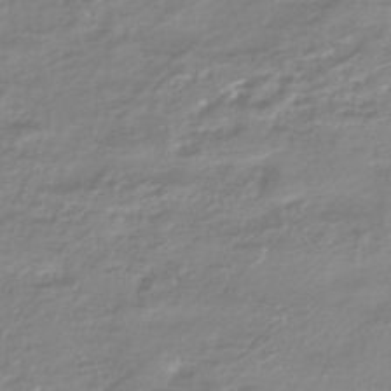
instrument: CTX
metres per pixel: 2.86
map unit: HNhu
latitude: -44.9920
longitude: 96.2173
